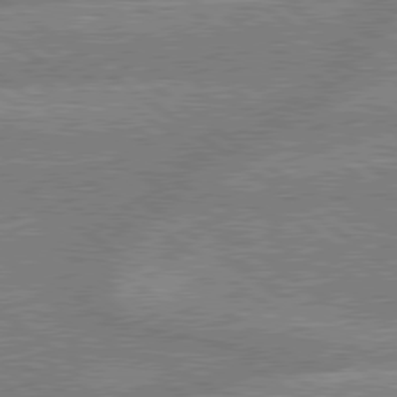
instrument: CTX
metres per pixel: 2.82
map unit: lApd
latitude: 79.3482
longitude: -160.8191
